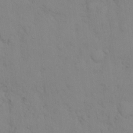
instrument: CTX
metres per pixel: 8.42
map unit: eHh
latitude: 17.0836
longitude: -62.8002
